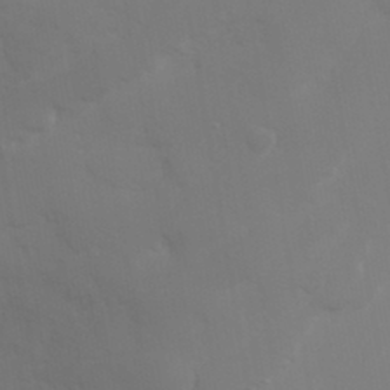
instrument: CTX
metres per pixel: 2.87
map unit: Hve
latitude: 32.9703
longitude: 150.7841
